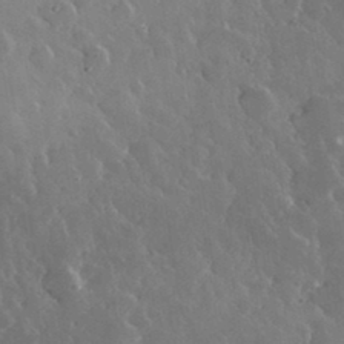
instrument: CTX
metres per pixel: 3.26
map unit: lHvf
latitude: 34.3278
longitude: -87.4804
